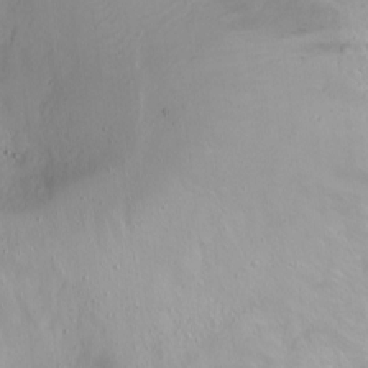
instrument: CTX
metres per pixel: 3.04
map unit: Ht
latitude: 0.1955
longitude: -44.8191
